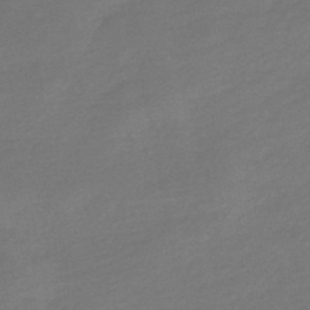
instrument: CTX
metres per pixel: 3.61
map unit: HNb
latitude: -49.0298
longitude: 58.2172
